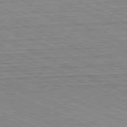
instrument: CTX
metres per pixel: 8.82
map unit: Hpe
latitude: -81.8045
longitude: 10.5196
